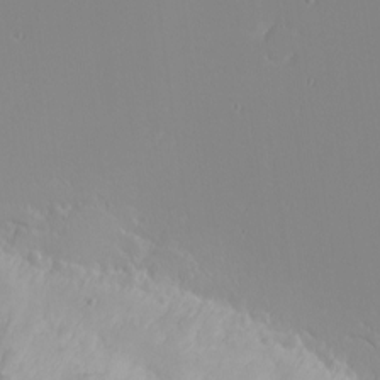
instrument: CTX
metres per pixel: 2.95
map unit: Nhu
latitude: -4.5007
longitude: -81.5749
